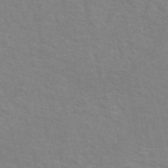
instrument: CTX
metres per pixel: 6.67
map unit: eAb
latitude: 50.9702
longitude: 111.3131
